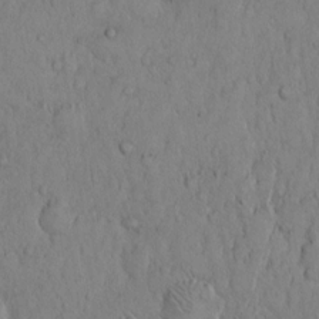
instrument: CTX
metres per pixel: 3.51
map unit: Hto
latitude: 11.7261
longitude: -57.6315
